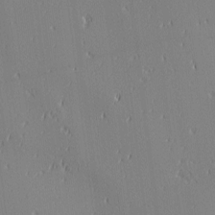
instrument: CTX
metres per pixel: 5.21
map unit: Ave
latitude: 2.8758
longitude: -114.2333
